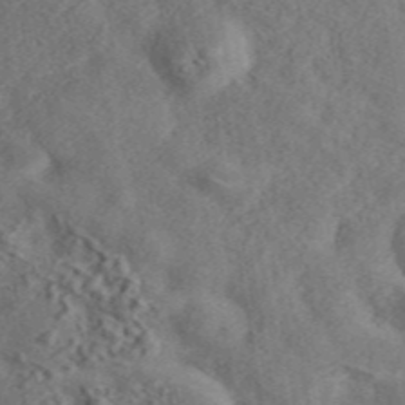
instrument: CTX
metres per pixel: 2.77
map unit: ANa
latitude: 44.7057
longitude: 45.8045
